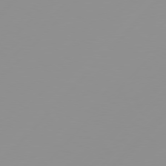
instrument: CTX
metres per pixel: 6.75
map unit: Hpe
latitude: 77.7449
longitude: -139.7072
